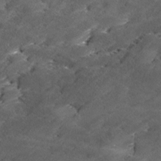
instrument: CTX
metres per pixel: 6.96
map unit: Ave
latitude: 17.0081
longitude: -137.0270
